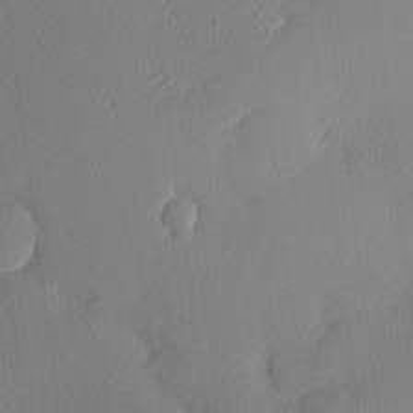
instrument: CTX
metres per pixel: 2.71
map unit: Nhu
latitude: 2.6301
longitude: -76.0444
